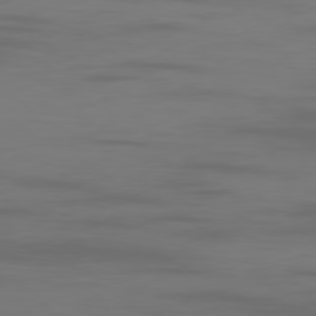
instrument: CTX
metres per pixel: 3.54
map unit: Ap
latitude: -80.1984
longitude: -93.6127
